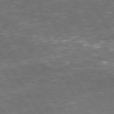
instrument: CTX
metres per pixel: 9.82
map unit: Hpe
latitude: 73.3104
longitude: -124.3845
